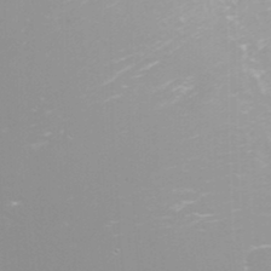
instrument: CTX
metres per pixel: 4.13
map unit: Nhu
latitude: -8.3873
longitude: -73.6883
